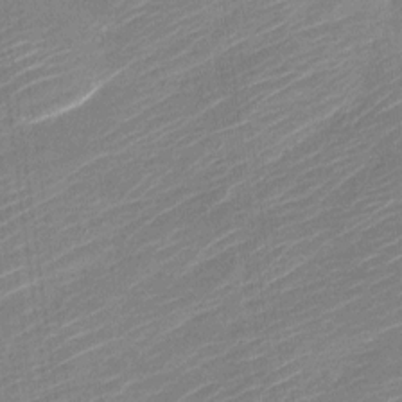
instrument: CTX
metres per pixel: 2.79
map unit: Nve
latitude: -19.0297
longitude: 107.6722
